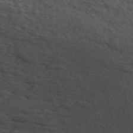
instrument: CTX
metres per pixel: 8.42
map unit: ANa
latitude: 51.6882
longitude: -71.2159
